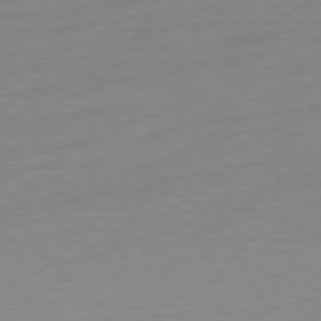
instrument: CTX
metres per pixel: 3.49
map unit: Ap
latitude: -78.5007
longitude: -98.1577
